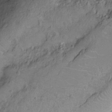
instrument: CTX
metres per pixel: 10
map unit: Nhu
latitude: -12.2929
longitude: -23.2915
